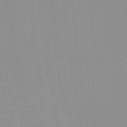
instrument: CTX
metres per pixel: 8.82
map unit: HNhu
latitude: -0.7275
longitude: -6.2711
